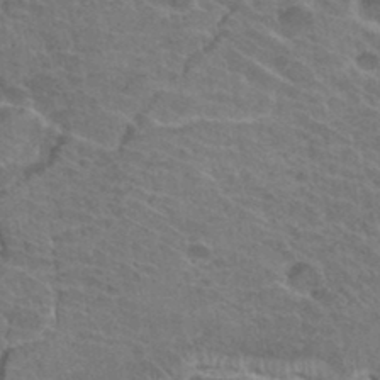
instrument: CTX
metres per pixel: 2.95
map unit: Hto
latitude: 33.8016
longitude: -41.6504
